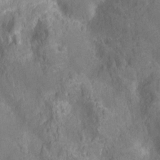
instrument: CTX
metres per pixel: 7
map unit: Ht
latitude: -11.8800
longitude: -24.4978
